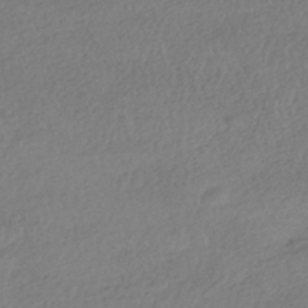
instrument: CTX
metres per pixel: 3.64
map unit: HNhu
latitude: -42.1794
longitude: 97.3888
